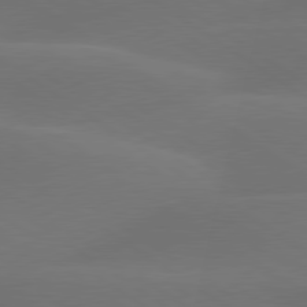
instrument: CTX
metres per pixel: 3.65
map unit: lApd
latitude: 79.6883
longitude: -90.8758
